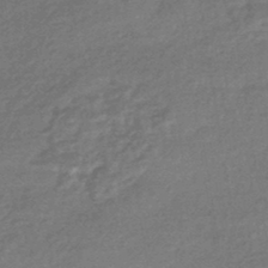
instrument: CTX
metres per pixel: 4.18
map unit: HNhu
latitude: -44.9920
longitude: 93.3321
